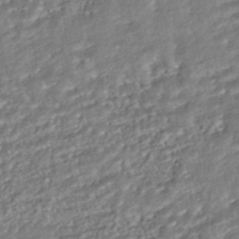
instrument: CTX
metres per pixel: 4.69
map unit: HNhu
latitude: -44.3873
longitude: 104.0850
